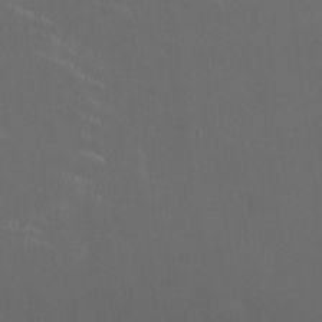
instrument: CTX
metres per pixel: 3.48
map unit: HNhu
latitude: 1.0080
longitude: -2.7624
